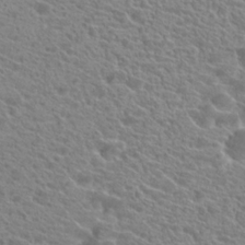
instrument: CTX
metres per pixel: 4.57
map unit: Hto
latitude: 22.0255
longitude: -39.2915
